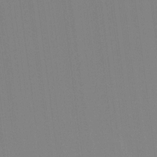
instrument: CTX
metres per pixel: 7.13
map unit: Hve
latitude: 18.0444
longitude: 150.2550
